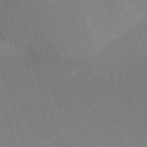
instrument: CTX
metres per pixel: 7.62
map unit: eHh
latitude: -63.3509
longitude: 50.3306
